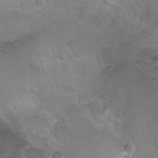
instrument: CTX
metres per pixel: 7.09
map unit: Nhu
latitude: 2.9702
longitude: -15.4616
